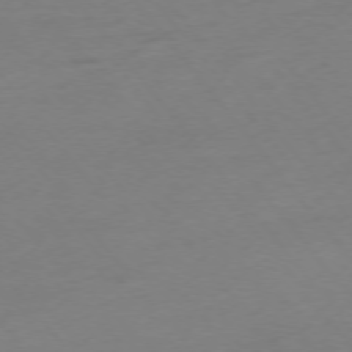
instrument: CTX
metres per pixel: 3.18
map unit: Hpe
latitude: -75.8045
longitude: -12.4790
